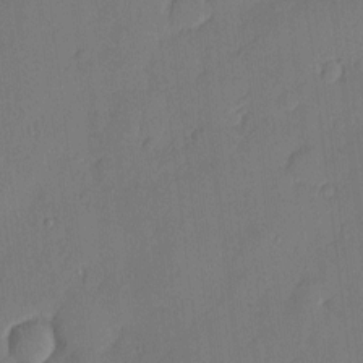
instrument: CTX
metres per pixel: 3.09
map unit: eHh
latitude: 4.9325
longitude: -75.9717
